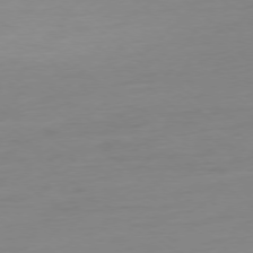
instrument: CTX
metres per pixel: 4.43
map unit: Ap
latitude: -77.8800
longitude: -77.1970
